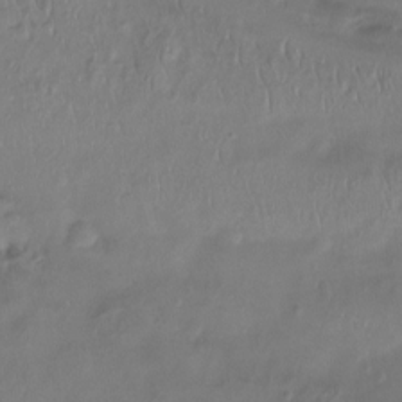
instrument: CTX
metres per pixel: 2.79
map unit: Htu
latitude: -14.5952
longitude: -45.1970
